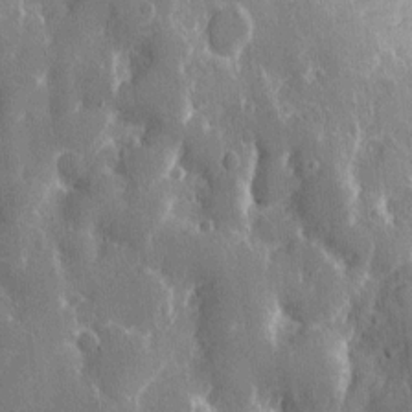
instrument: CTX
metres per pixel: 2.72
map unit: eHh
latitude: 8.2523
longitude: -68.7057
